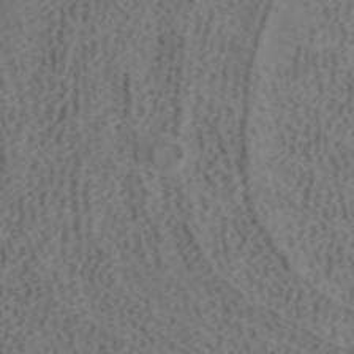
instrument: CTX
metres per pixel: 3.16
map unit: ANa
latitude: 41.7638
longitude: 33.5777
